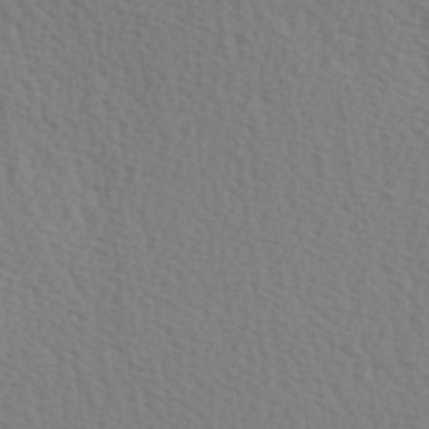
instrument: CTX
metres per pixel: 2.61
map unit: Hve
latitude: 2.2522
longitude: -124.8569
